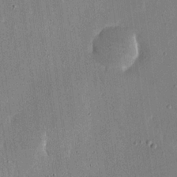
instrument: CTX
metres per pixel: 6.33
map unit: eHh
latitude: 18.7624
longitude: -69.8395
